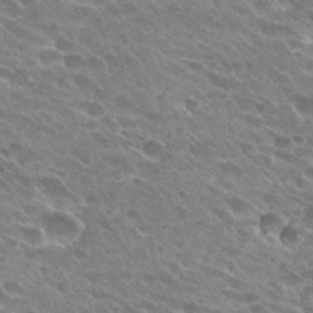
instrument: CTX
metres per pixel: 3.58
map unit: Hto
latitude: 27.7450
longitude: -41.9906
